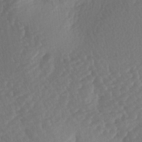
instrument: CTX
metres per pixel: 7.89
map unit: lAa
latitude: -3.5588
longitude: -127.2159
